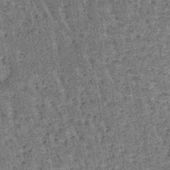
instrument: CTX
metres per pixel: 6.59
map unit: lHb
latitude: -38.5951
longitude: 64.4818
